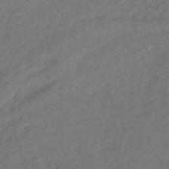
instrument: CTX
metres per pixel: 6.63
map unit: lHb
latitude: -43.2753
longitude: 75.5211
